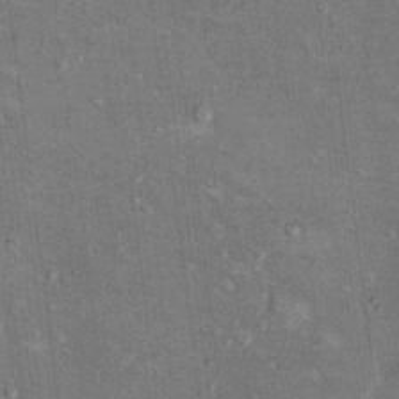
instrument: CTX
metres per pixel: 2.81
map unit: Hto
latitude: 10.9136
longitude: -37.2915
